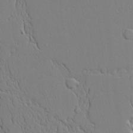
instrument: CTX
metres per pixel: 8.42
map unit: Aa
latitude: 20.5357
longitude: -124.1011
